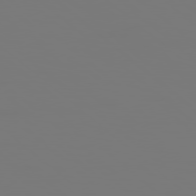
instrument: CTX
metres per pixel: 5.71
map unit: Hpe
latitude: 78.2901
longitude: 177.5399
